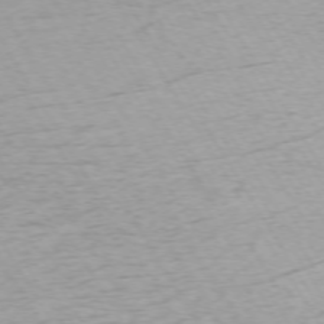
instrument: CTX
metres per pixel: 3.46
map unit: Ap
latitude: -73.1053
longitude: -69.0270
